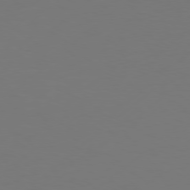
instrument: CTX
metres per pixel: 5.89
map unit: Hpe
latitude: 76.0255
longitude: -130.8380
